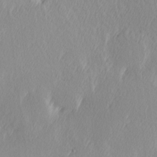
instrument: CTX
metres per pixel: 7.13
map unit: Hve
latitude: 12.8191
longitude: -91.3104
